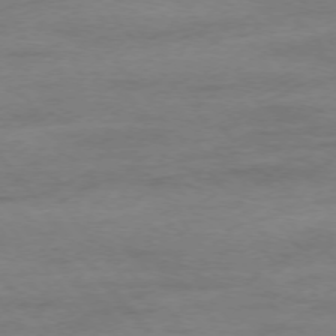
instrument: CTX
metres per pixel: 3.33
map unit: Ap
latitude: -76.4062
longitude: -84.4790
